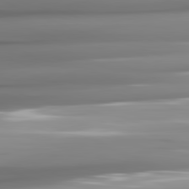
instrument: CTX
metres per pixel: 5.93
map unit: lApd
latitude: 81.6505
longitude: -143.0459
